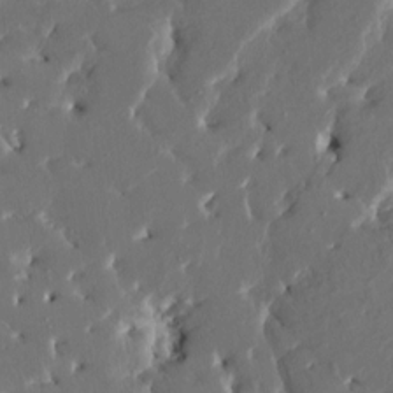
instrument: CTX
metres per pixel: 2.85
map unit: HNhu
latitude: 4.9514
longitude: -5.0458
